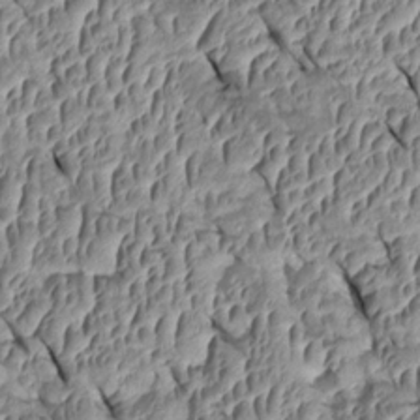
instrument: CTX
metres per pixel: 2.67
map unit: Htu
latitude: 1.3859
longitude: 148.1606
